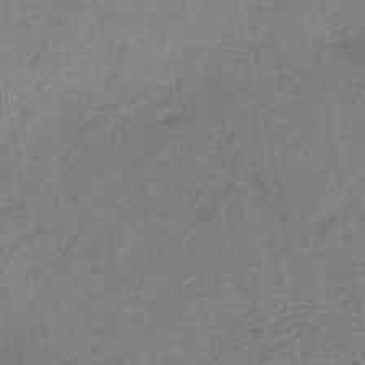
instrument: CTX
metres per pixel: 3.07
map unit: HNb
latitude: -32.9731
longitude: 57.1242
